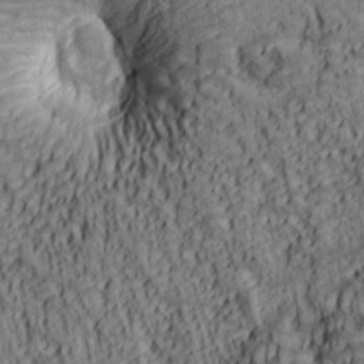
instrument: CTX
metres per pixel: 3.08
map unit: lAa
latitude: 5.6505
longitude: -114.9891
